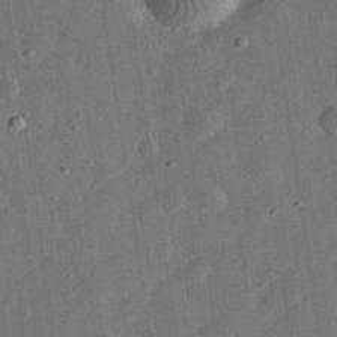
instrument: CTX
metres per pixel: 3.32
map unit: eHh
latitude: 31.0459
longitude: -75.0836
